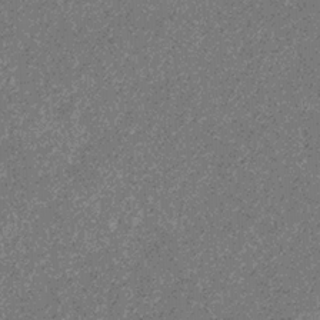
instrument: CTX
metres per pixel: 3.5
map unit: eHb
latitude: -31.9367
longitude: 69.5588
